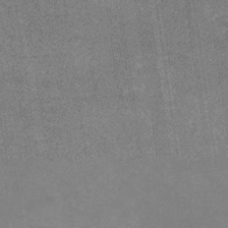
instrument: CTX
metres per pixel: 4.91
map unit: eHb
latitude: -36.1039
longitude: 73.2376
